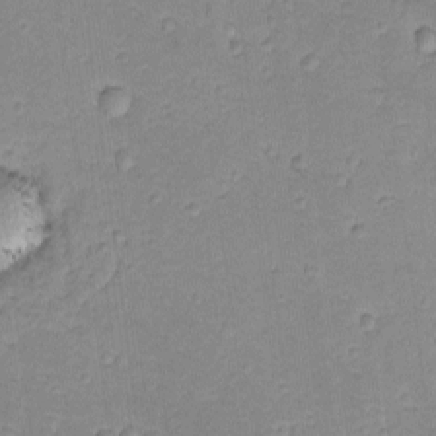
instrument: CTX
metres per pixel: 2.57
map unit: lAvf
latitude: -8.6329
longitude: -119.7071
